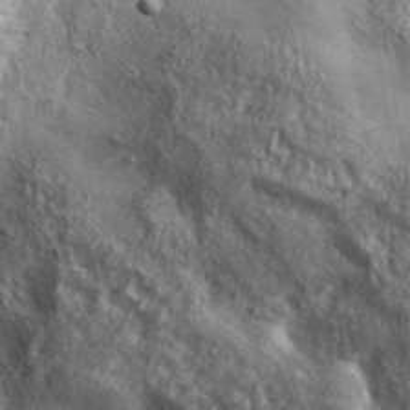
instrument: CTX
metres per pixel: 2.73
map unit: lHvf
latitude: 36.1956
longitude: -90.2900
